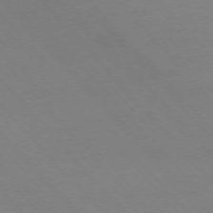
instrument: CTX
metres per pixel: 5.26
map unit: Ap
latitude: -76.0850
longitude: -86.1011
